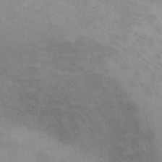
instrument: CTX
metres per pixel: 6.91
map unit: Ht
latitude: 7.7639
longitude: -36.7246
